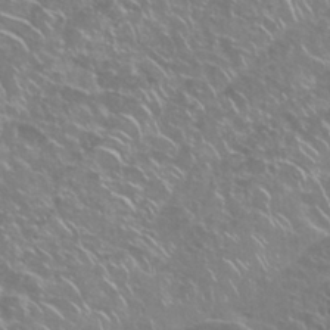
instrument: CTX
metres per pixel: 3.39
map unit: Nhu
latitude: 28.9891
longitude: -60.4412
